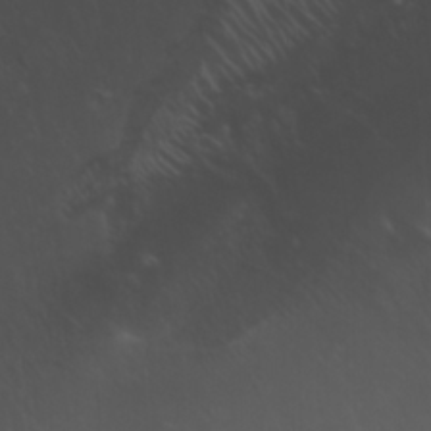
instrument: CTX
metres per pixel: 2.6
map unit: Nhu
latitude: -7.3131
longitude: -85.6505
